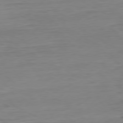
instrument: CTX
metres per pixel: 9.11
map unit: Ap
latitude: -80.4440
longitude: -77.9150
